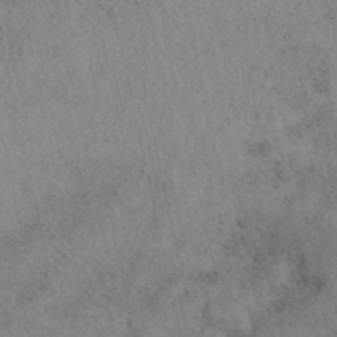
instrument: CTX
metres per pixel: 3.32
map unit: eAb
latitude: 41.0458
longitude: 109.0675
